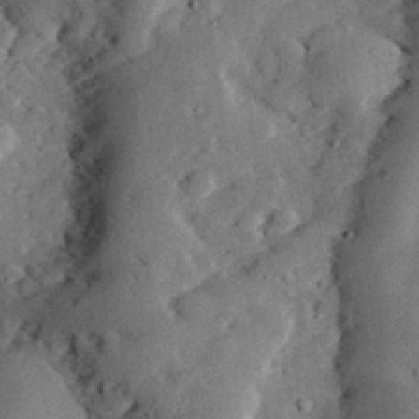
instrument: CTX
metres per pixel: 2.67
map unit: lHvf
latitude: 33.0647
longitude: -83.5749
